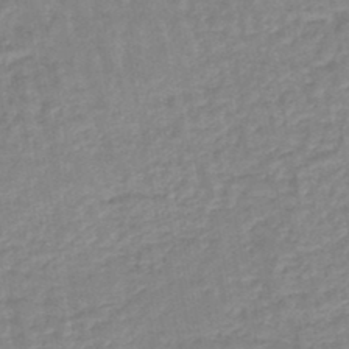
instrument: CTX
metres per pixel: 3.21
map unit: eHb
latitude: -45.5966
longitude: 80.0661
